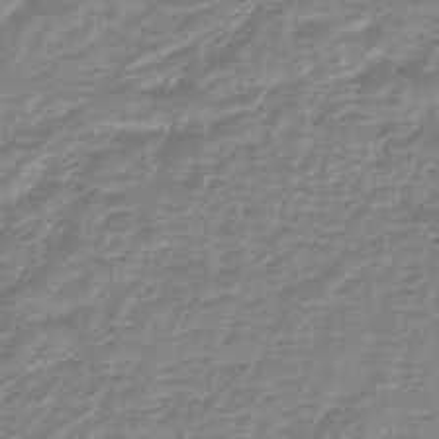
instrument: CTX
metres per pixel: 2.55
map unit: lHb
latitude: -40.9542
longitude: 64.4818
